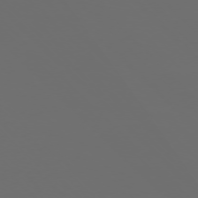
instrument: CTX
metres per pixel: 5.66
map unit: Ap
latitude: -76.2550
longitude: -82.5545
